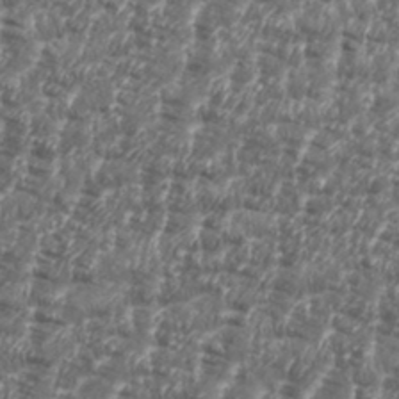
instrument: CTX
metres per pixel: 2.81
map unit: eHh
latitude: 35.9150
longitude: -136.7624
